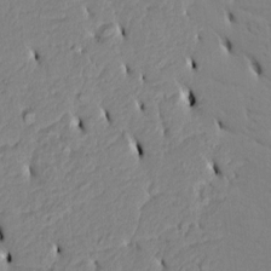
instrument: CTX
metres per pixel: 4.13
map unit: Htu
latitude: 3.1214
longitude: 151.5777
